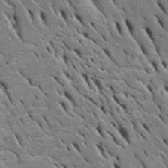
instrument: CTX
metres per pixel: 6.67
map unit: Htu
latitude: -3.7099
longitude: 150.7652
